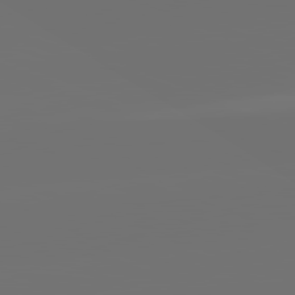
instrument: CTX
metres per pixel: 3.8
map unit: lApd
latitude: 82.0633
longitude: -160.4979
